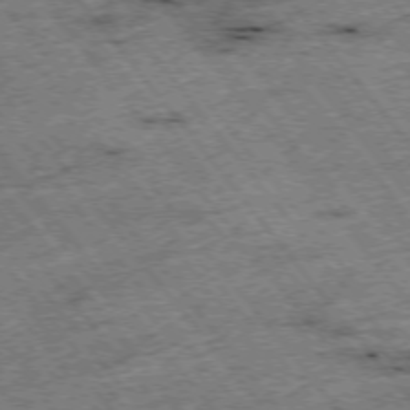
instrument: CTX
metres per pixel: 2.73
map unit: Hpe
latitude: -75.3699
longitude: -21.7261
